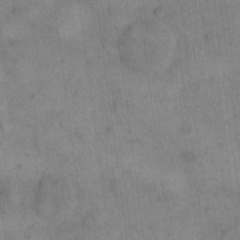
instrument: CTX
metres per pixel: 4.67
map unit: eHh
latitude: 14.7247
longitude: -67.1970
